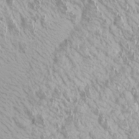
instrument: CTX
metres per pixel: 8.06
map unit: Htu
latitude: -6.2739
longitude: -72.0444
